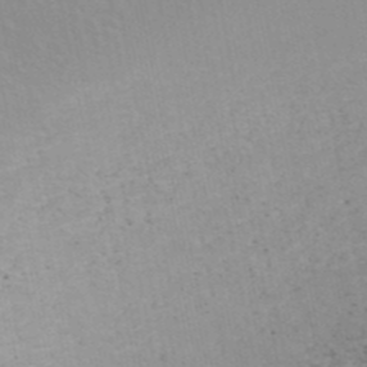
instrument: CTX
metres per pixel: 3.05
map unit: HNb
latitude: -48.7086
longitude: -50.3278
